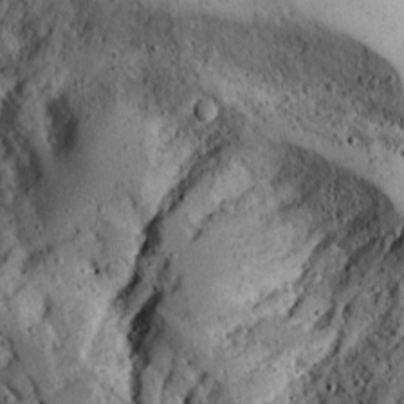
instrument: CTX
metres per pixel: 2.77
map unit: Ave
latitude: 13.1970
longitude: -138.8758
